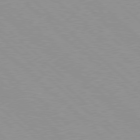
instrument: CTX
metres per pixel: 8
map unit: Hpe
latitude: 77.8961
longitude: -153.7261
